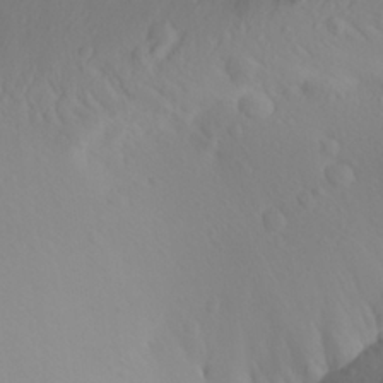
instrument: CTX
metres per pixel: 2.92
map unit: Aa
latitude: 26.8947
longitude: -147.0837
